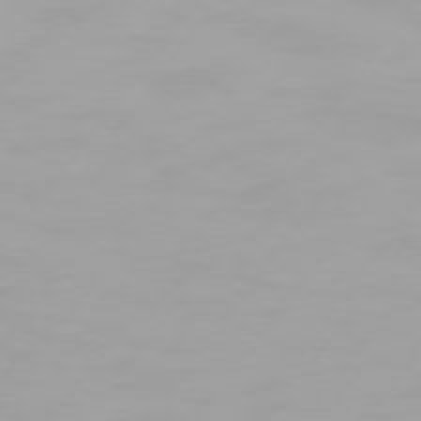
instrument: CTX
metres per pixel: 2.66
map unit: Hpe
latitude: 74.3467
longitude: -129.5560
